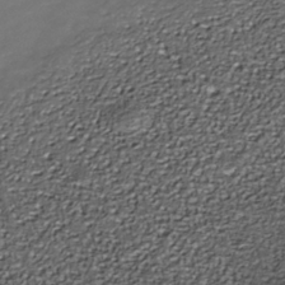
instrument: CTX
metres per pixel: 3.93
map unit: Nhe
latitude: -37.5210
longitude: -87.1592
